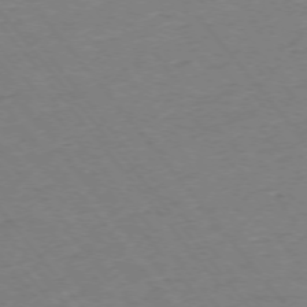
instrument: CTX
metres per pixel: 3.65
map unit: Ap
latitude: -75.1998
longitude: -81.3859
